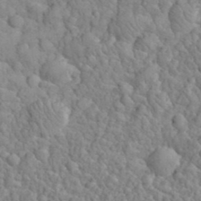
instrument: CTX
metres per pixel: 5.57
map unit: eHh
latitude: 32.4223
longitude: -66.4979
